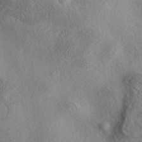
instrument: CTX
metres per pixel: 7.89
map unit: eAb
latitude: 39.7261
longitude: 112.1795
